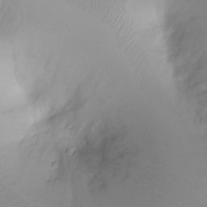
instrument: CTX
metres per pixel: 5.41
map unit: Ht
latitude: -0.9353
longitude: -61.4993
